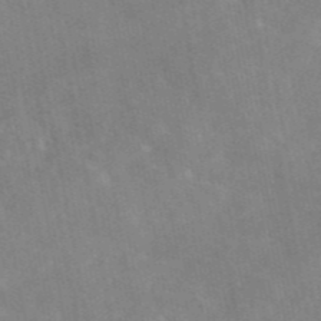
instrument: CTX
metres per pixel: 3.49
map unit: eAb
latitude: 45.7072
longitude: 124.3873
